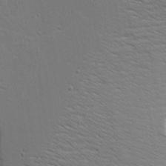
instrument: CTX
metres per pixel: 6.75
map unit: Aa
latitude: 17.8772
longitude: -125.4615
